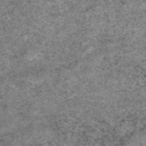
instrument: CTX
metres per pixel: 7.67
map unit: eAb
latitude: 47.0648
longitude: 118.5007
